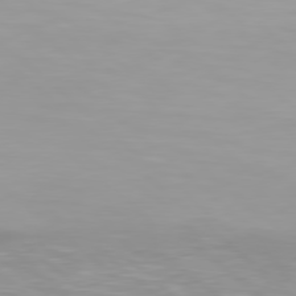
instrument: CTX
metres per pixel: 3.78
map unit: Hpe
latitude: 78.2901
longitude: -140.8380
